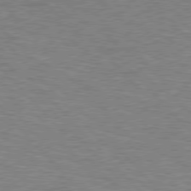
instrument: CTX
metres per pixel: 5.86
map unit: Hpe
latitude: 77.0458
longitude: -150.6868
